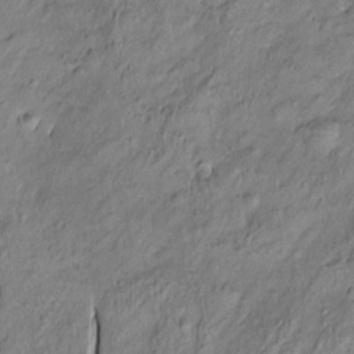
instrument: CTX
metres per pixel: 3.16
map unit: Htu
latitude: -10.1039
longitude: 176.6519
